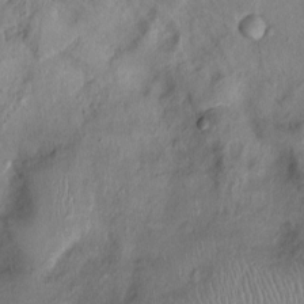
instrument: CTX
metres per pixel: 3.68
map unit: Nhu
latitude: 1.3859
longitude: -14.3468
